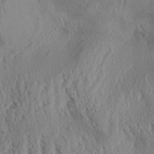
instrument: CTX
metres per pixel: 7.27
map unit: Aa
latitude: 32.1956
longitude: -136.9136
